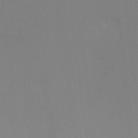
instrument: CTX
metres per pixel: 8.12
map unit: Ave
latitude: 1.0080
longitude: -112.6679
